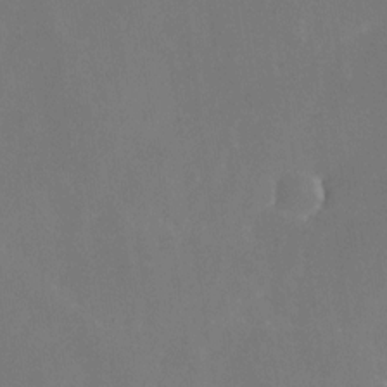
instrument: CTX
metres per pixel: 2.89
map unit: Nhe
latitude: -26.9163
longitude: -110.2145
